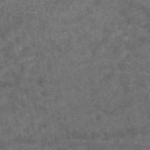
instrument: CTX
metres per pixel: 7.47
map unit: eAb
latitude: 47.8017
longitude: 108.3306
